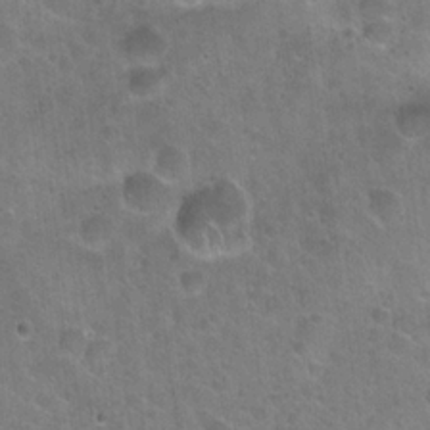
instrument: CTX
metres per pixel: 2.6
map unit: Hto
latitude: 22.1767
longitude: -52.8002
